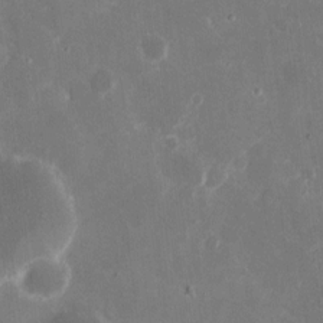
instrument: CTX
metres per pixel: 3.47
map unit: eHh
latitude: 8.6869
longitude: -69.1214
